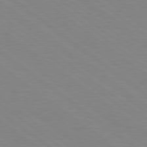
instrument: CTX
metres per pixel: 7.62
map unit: Hpe
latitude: 78.8380
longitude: -124.6112
